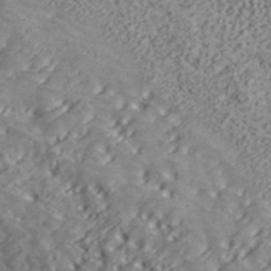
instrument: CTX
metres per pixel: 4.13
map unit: ANa
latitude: 41.8016
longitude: 30.3684
